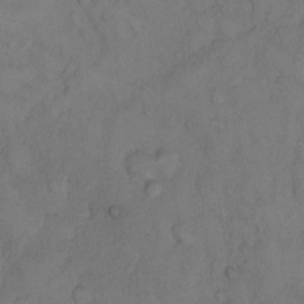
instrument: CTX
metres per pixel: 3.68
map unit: Hto
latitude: 9.9339
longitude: -58.9703
